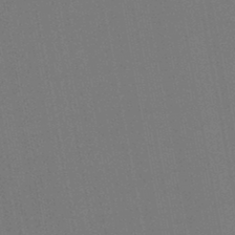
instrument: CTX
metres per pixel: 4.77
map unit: lHb
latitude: -45.1431
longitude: 63.5777
